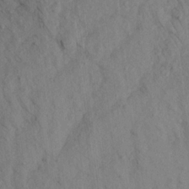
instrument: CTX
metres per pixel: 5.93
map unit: Aa
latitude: 16.3656
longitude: -145.9150
